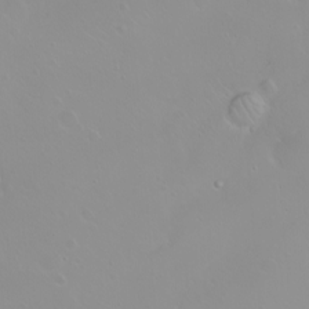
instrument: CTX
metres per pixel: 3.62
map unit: eHh
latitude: 1.8961
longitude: -54.8569
